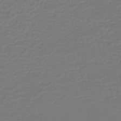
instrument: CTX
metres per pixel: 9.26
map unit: lHb
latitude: -46.5951
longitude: 62.9541
